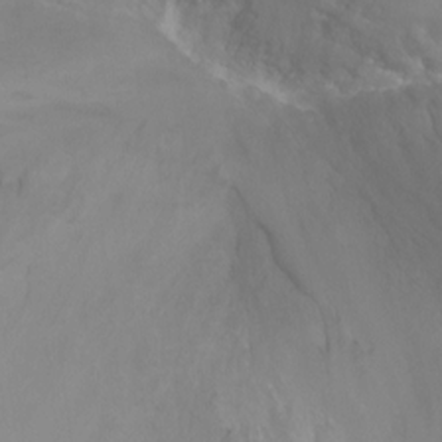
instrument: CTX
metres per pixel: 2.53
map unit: Ht
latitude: -14.7275
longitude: -43.1214
